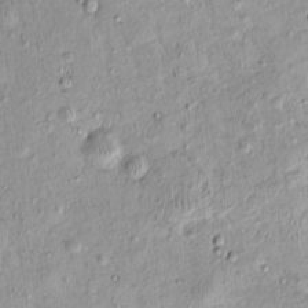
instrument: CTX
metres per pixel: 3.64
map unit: eHh
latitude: -0.1228
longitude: 15.8801
